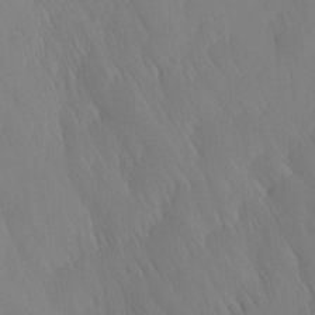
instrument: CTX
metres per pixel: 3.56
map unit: Ave
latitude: 12.5735
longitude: -105.6694
